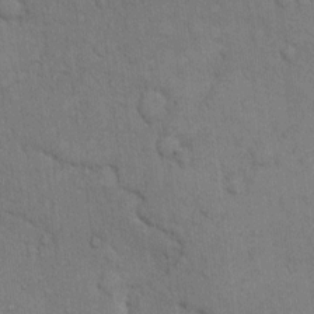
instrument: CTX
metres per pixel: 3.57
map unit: Hto
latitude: 10.8380
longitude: -61.5938
